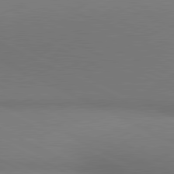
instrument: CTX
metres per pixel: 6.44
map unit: lApd
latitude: 80.9703
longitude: 144.7463
